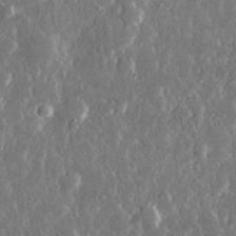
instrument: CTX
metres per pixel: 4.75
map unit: lHvf
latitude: 30.8002
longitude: -91.8394
